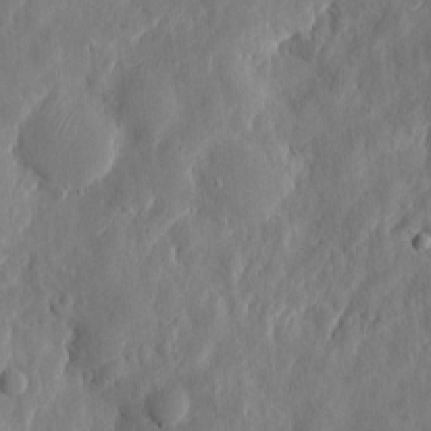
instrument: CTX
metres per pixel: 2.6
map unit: eHh
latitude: 7.6694
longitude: -72.8002
